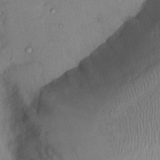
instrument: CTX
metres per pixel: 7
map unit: Nhu
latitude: 14.2145
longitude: -29.1025
